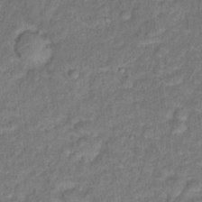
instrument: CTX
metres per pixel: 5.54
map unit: Hto
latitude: 12.4034
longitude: -37.7072
